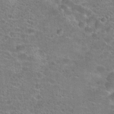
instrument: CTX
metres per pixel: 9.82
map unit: Hto
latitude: 20.4790
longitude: -43.1214
